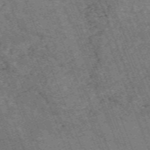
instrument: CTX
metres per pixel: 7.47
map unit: HNb
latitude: -54.5385
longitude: -48.1767
